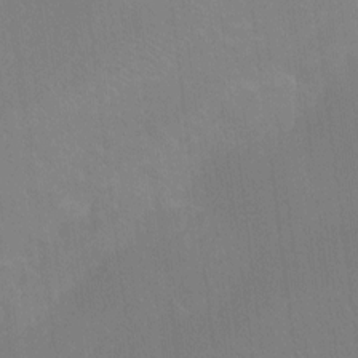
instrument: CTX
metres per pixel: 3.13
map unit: Ht
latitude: -10.0094
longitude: -38.6868
